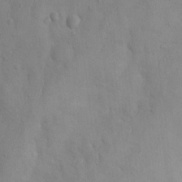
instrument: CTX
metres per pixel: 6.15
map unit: Nhu
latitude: 5.8772
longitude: -24.2522
